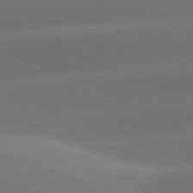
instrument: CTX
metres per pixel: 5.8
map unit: lApd
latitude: 81.9339
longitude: -162.2145
